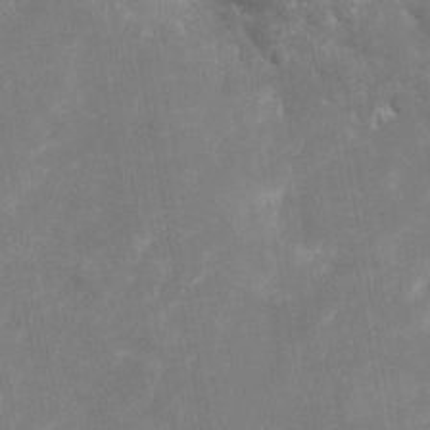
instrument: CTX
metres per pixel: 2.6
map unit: eHh
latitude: 5.7450
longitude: -69.8206
